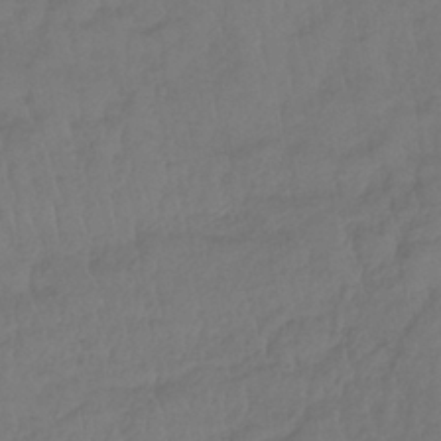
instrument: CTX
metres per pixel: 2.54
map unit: lHb
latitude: -39.3888
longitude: 71.0109
